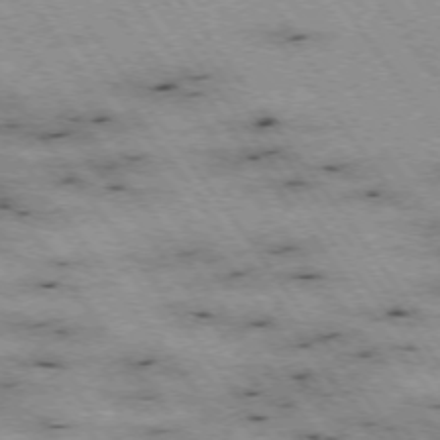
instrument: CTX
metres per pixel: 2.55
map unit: Hpe
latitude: -74.5763
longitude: 2.4062
